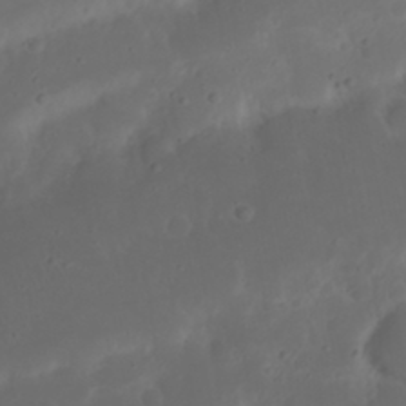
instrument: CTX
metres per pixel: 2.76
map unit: Nhu
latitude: 21.6316
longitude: -72.4034
